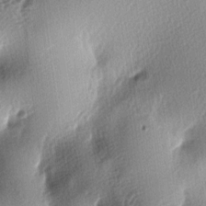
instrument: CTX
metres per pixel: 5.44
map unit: lAa
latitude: -6.0850
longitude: -124.0255
